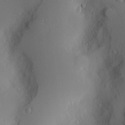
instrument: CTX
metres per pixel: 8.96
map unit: Nve
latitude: -8.2739
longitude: 175.8044
